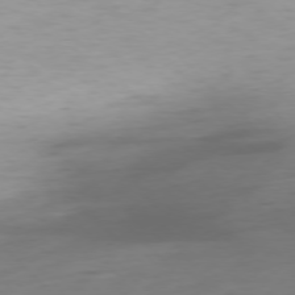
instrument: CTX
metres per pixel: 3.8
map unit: Ap
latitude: -77.2187
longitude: -78.6680
